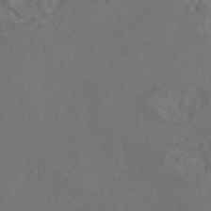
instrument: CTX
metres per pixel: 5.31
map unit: eAb
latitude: 46.5735
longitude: 109.1242
